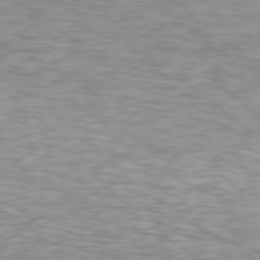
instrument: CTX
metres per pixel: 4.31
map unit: Hpe
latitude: 77.8772
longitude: -122.0444
